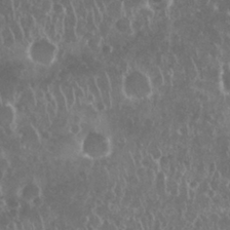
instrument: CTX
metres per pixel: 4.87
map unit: Nhu
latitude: 28.8947
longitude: -63.4616
